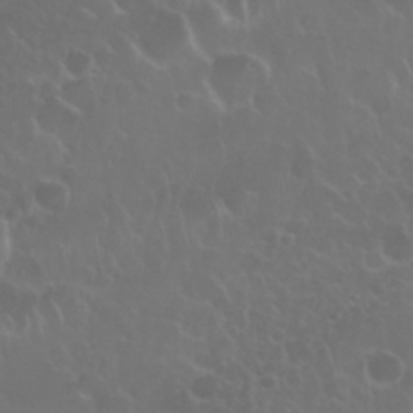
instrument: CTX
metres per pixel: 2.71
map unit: Nhu
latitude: 28.0822
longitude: -61.5182
